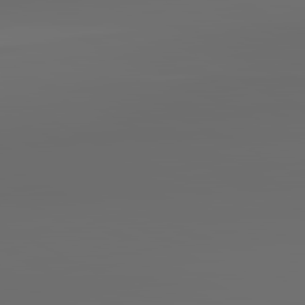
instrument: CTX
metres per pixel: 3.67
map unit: lApd
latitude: 83.6127
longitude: -126.9325
